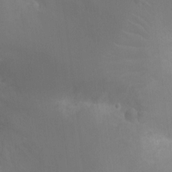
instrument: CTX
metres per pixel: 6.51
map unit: Ht
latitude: -8.8408
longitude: -24.1577
